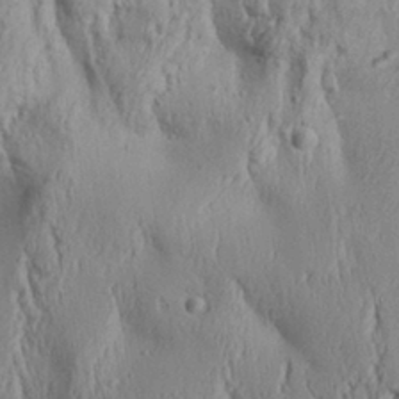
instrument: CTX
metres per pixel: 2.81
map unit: Aa
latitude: 30.6302
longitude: -137.6883
